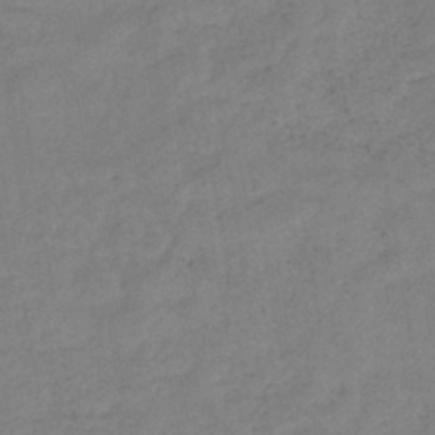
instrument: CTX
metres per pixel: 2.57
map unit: eHb
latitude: -40.9164
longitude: 79.6910
